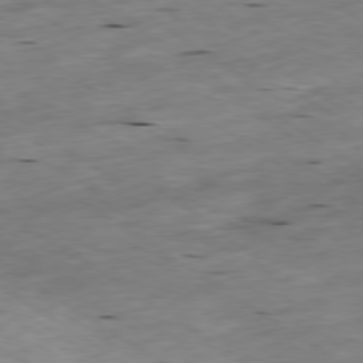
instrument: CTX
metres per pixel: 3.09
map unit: Ap
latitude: -79.8044
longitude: -91.1592
